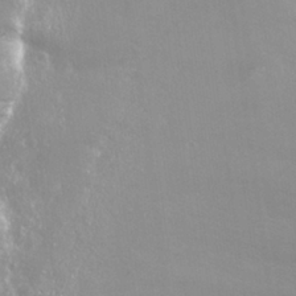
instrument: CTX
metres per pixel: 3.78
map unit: Nhu
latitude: 28.3656
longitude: -60.4223
